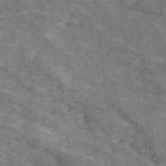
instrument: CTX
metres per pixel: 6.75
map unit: Ave
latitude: 18.8569
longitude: -135.3481
